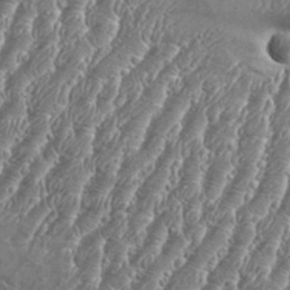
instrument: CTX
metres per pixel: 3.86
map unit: Aa
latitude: 34.4412
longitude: -135.0458
